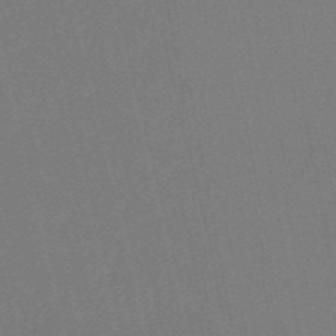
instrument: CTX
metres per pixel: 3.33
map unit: HNb
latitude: -54.7463
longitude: -39.4615
